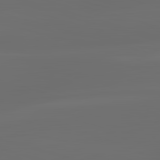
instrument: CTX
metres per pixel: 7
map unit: lApd
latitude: 83.3103
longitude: -133.2537
